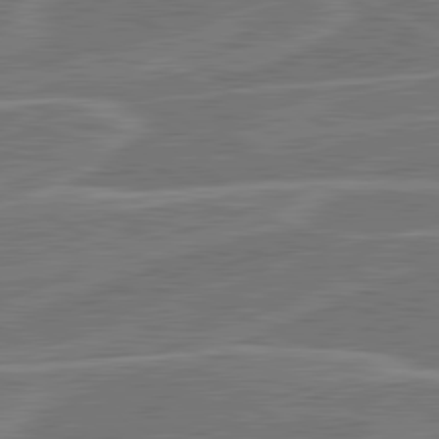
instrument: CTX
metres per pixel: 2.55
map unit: lApd
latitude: 81.2159
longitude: 122.3873
